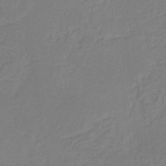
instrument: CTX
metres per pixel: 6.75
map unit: eHb
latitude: -30.3117
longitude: 63.7288
